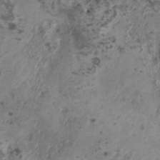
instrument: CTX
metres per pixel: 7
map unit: HNhu
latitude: 0.0444
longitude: 3.1998
